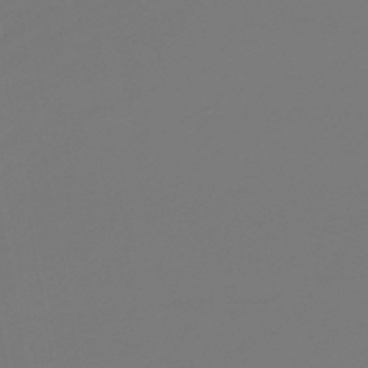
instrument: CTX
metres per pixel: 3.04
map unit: lHb
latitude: -43.4643
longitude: 64.0094
